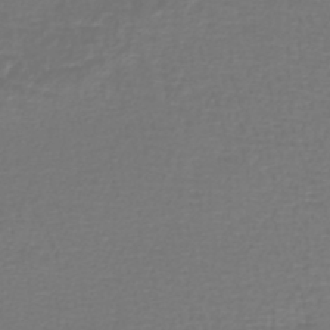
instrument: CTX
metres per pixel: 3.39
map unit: lHb
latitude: -42.6896
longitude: 64.9731
